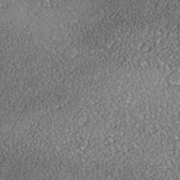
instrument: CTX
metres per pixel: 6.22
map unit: Nhe
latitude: -39.4266
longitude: -117.7450
